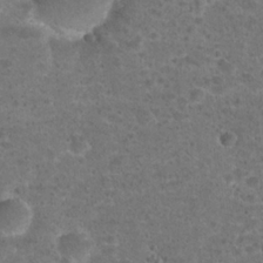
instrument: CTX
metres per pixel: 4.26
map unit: Hto
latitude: 22.3467
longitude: -48.2900
